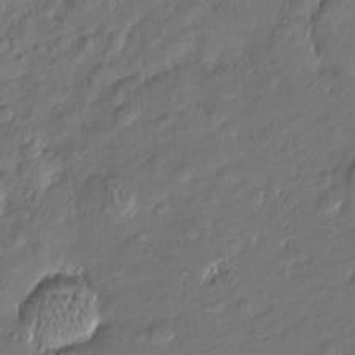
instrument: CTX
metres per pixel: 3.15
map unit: Htu
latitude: -7.3698
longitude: 176.6519
